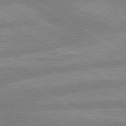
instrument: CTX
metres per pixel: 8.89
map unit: lApd
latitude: 80.1956
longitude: -165.6883
